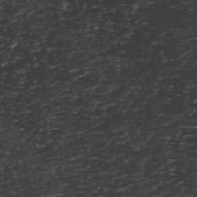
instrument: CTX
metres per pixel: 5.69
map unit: ANa
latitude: -40.8219
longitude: 102.9164
